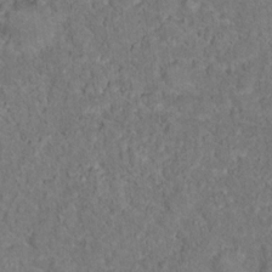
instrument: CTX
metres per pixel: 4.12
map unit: Hto
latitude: 16.9514
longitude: -37.8772
